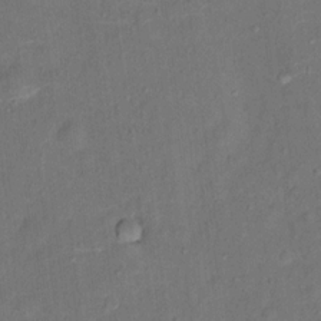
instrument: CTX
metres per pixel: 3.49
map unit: Ht
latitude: 13.9150
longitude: -40.1388
